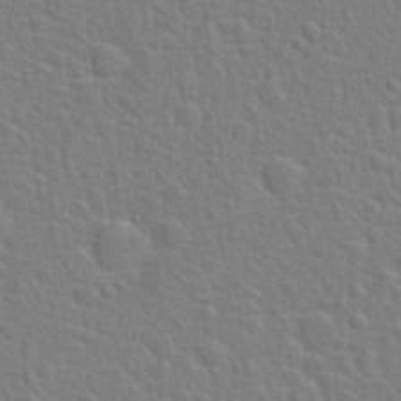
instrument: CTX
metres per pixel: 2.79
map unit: Hto
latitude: 22.3089
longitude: -47.2915
